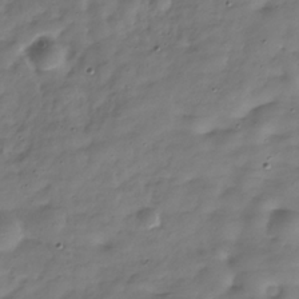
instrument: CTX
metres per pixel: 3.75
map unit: Hve
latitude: -30.8030
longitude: 90.7652
